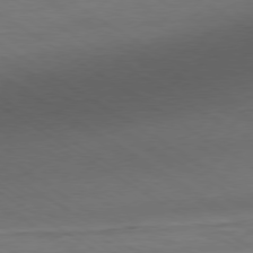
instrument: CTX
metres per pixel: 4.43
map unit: Ap
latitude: -79.8611
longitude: -52.5924
